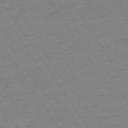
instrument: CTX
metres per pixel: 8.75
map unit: Ap
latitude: -73.9367
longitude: -81.4993
